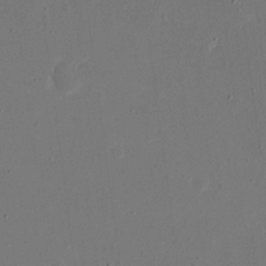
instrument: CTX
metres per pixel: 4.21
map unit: eHh
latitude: 15.8962
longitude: -70.2333
